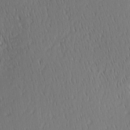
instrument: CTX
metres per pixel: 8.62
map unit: Ave
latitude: 2.4412
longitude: -114.9135
